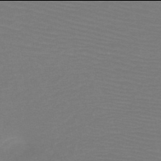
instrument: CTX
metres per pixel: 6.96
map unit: HNb
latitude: -50.0094
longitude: -44.1389
